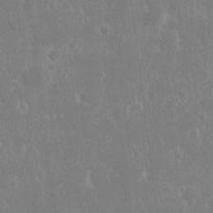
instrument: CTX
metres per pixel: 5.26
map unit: eHh
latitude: 14.1200
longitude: -71.9150
